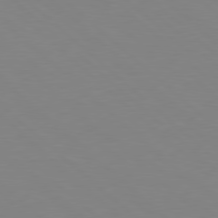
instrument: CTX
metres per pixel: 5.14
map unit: Hpe
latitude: 78.1956
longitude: -165.0836
